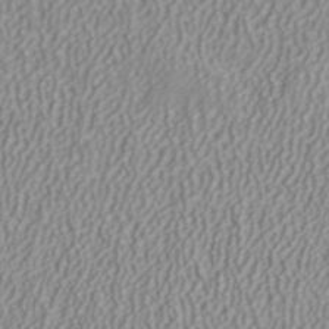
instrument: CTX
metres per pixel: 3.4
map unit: ANa
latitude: 38.1956
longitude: 23.3699
